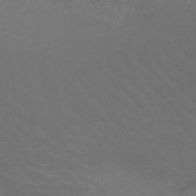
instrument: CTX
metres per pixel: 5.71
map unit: HNb
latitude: -49.1431
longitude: -46.5546
